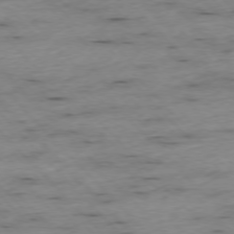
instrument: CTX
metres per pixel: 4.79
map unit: Ap
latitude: -76.5196
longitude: -89.4049
